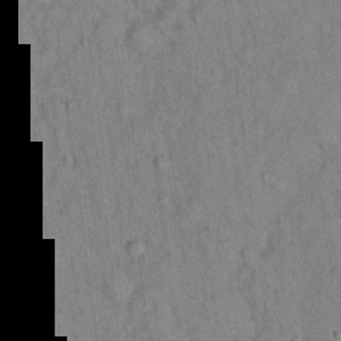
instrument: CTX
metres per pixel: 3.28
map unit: Hto
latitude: 14.2334
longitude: -58.8758
